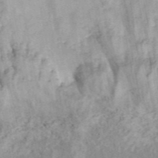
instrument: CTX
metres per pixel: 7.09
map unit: ANa
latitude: 45.5182
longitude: 37.3887
